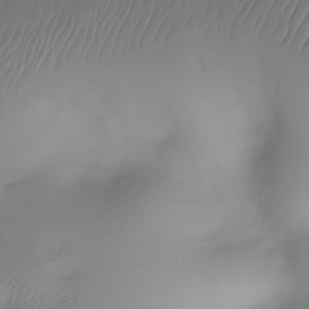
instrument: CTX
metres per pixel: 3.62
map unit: Nhe
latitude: -34.3873
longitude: -143.0648
